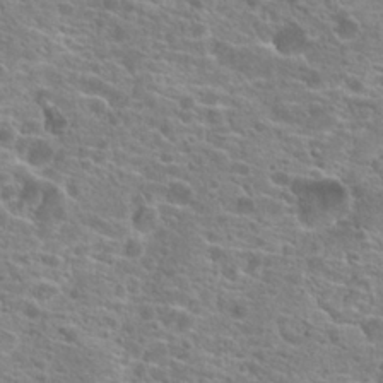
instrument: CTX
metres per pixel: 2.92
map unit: Hto
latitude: 20.4223
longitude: -41.8016
